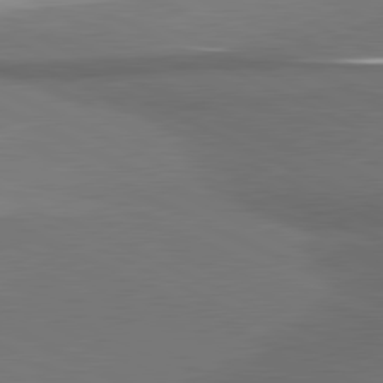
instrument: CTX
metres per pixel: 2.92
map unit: lApd
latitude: 81.2915
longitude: 175.5777
